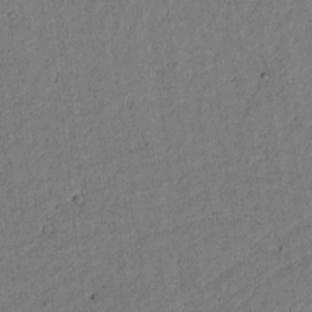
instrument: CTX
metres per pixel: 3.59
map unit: lAvf
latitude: 5.4993
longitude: 168.9730
